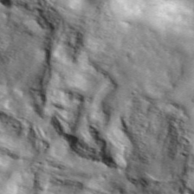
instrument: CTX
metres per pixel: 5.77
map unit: lHvf
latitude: 36.6302
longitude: -86.4790
